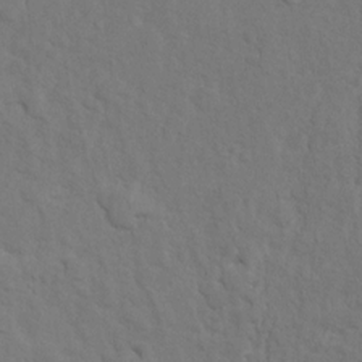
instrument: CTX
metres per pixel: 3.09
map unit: Hto
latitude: 12.3845
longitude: -37.0081
